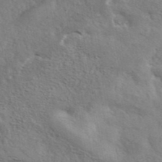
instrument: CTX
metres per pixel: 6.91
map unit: ANa
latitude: 42.1011
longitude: 51.4265
